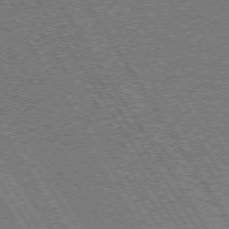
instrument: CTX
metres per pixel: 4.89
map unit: Hpe
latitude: 73.7450
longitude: -141.0458
